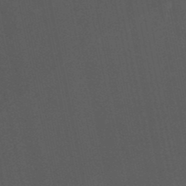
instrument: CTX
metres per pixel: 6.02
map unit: eHb
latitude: -50.9164
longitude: 72.3117
